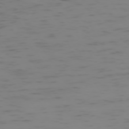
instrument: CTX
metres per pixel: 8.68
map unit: Hpe
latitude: -74.5574
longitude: 7.1431
